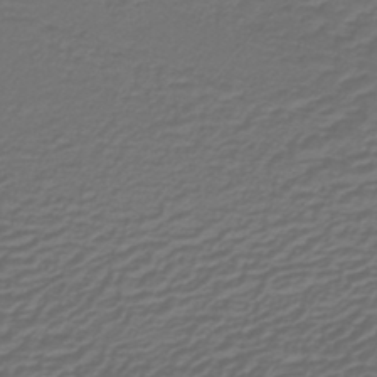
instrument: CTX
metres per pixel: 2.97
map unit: lHb
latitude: -39.9556
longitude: 54.4440
